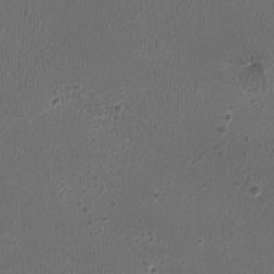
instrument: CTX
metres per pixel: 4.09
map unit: HNhu
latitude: -3.0297
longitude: -2.8002
